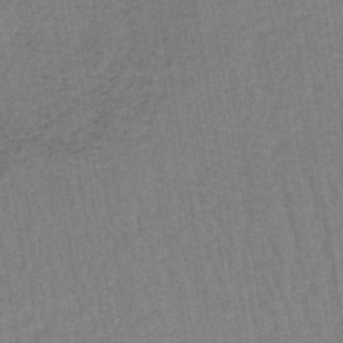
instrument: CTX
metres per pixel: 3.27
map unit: lHb
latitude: -41.7855
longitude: 60.8975
